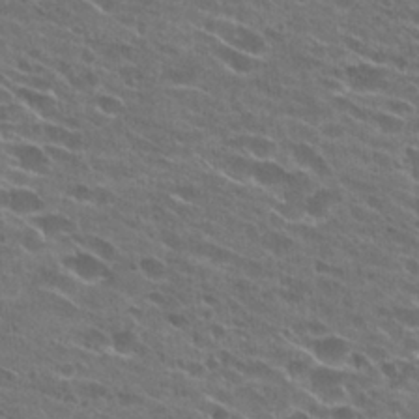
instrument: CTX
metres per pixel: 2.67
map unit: Hto
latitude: 25.3859
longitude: -43.0459
